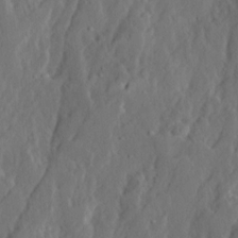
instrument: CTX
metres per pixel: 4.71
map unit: Ave
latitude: 13.9528
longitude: -135.3481
